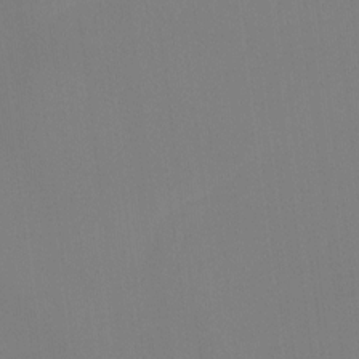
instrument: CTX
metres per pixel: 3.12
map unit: Ht
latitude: -14.9164
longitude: -52.5357
